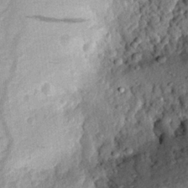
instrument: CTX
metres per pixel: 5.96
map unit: eHh
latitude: 24.6490
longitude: -78.8947
